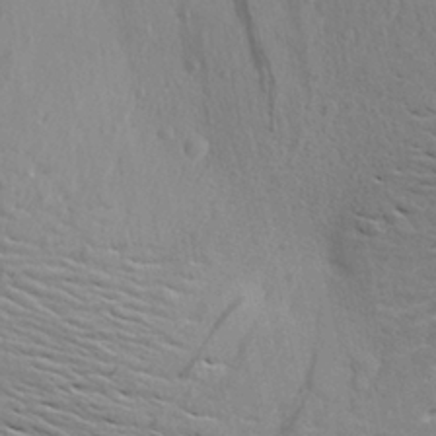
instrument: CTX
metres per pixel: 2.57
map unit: Aa
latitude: 26.6680
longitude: -143.1025
